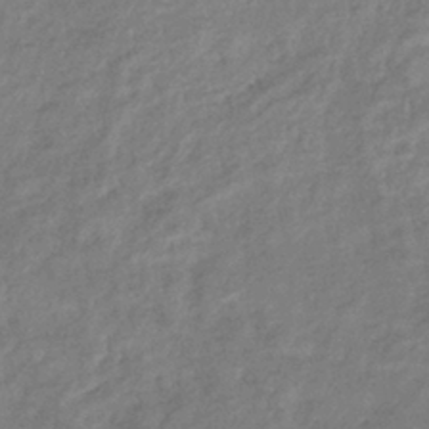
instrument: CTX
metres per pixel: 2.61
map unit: eHb
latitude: -39.1809
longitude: 81.1620
